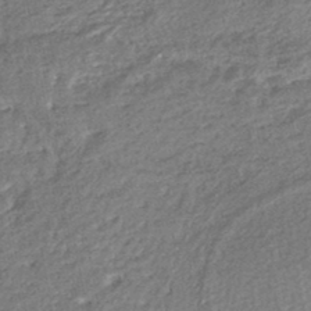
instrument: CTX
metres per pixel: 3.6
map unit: HNhu
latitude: -47.1053
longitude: 102.3306
